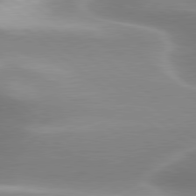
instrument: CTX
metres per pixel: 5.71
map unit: lApd
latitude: 79.8017
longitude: -117.2726
